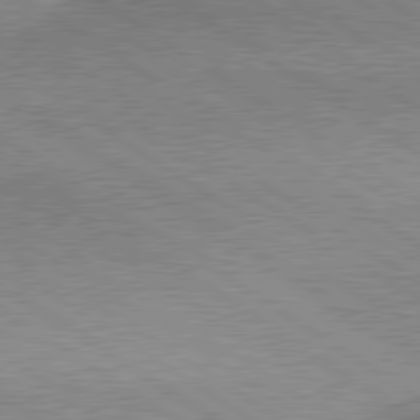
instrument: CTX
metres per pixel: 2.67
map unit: lApd
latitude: 79.9528
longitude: 167.6344
